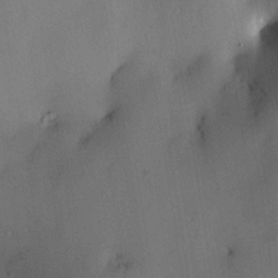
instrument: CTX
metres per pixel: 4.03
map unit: HNhu
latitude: 15.2348
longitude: 11.9367
